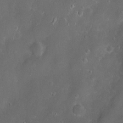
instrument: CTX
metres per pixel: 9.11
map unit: Hve
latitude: -11.3132
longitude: 174.8030
